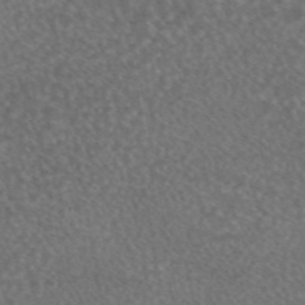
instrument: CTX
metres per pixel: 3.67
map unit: eAb
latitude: 45.4237
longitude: 114.3873
